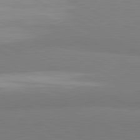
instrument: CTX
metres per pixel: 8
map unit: lApd
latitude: 81.6316
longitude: 158.9730
